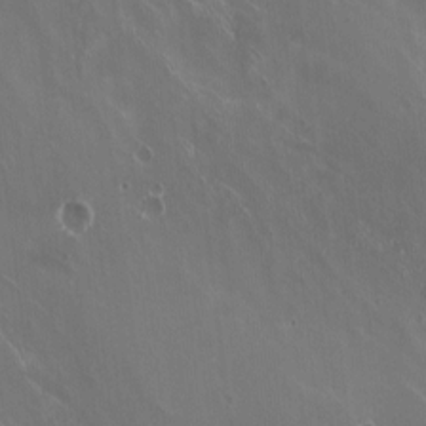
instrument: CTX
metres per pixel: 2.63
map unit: HNhu
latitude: -3.4832
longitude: -1.4237
